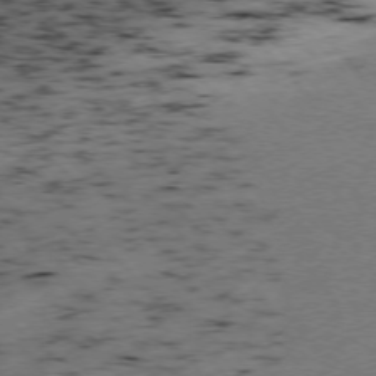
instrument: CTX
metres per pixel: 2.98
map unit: Ap
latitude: -76.1795
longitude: -60.7435
